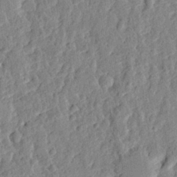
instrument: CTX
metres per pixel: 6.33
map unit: eHh
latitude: 27.9906
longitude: -77.1592
